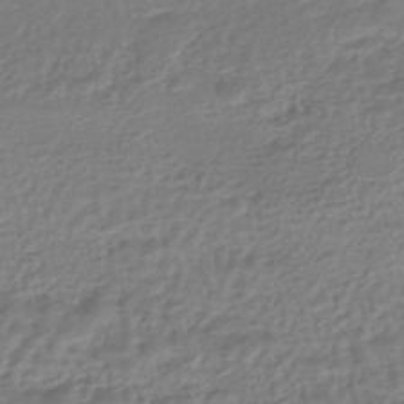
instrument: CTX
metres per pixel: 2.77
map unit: HNhu
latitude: -45.1620
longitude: 102.6896
